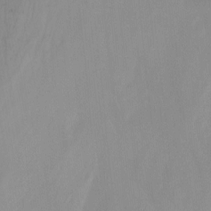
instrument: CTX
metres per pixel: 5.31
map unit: Nhu
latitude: -14.0094
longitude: -55.4615
